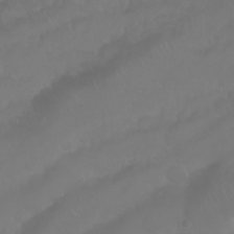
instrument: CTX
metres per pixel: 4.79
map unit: Nhu
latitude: 24.8002
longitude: -62.3279
